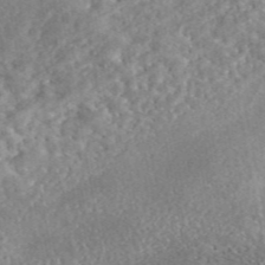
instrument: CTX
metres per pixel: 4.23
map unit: eAb
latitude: 45.5182
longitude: 128.0661
